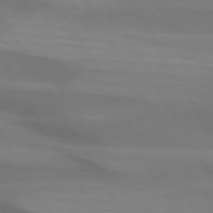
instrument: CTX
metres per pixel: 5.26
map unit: lApd
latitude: 74.2712
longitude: -65.9150
